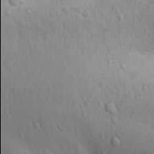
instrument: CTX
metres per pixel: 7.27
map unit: Aa
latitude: 29.8961
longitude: -145.9906
